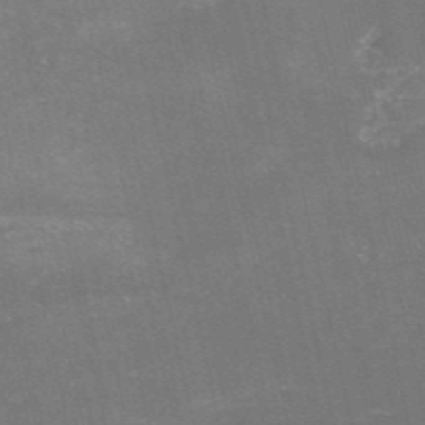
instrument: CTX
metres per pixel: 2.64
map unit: HNb
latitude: -51.5021
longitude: -48.8758
